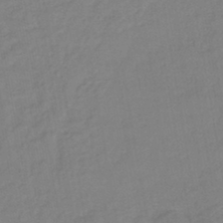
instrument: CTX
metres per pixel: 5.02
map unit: lHb
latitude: -43.3131
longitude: 74.0472
